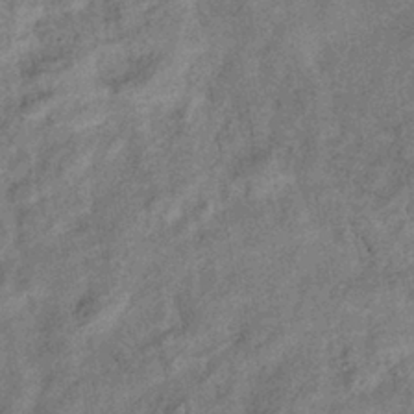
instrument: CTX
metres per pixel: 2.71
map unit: eHb
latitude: -38.1984
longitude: 77.5777
